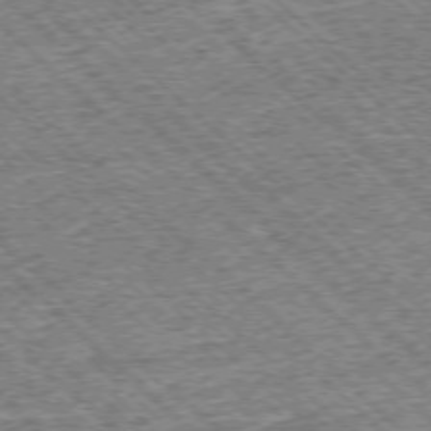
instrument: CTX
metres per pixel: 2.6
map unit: Ap
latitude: -76.2362
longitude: -95.9906
